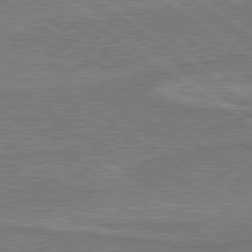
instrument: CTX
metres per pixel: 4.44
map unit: lApd
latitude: 79.8017
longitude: 166.9542
